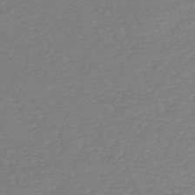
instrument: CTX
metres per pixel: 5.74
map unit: eHh
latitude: -43.0297
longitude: -33.0836
